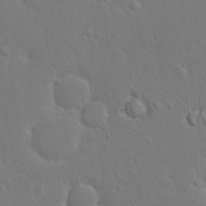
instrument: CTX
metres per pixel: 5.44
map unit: eHh
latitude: 23.8772
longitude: -70.8380
